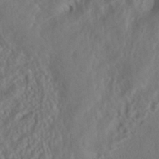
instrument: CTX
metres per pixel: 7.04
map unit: HNhu
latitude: -39.5966
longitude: 102.8786
